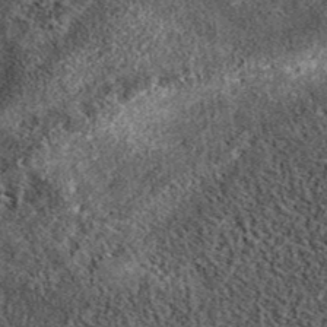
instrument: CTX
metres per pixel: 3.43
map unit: eAb
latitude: 39.8016
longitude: 106.5007
